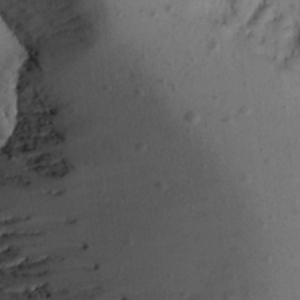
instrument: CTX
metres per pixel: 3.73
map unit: Aa
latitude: 13.4804
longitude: -140.8002
